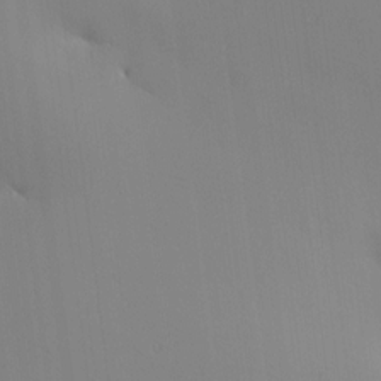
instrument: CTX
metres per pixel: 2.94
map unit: HNhu
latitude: 10.4790
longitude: 15.6533
